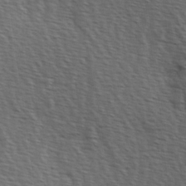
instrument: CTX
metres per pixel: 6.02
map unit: Hve
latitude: 2.5545
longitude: -123.2537
